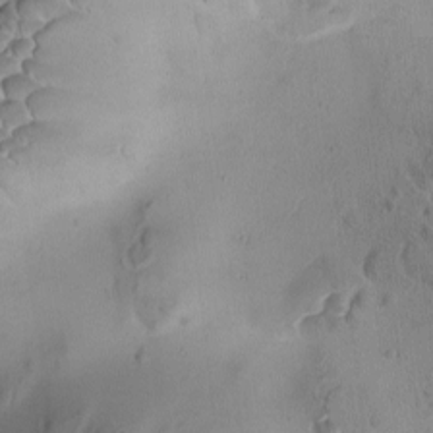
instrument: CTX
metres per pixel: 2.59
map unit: Ave
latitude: -9.0108
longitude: -122.2900
